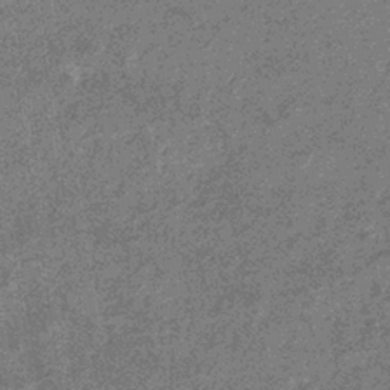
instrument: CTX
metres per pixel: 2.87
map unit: eHb
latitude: -35.9367
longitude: 76.7274
